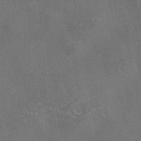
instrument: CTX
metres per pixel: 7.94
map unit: eAb
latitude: 45.7072
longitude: 108.8786
